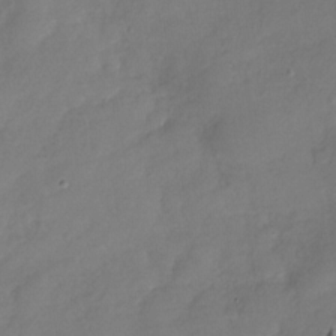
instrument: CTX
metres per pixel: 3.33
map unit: Nhu
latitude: -29.1620
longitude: -60.9702
